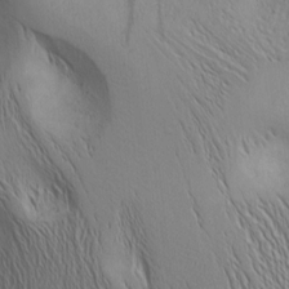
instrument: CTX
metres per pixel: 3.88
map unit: Nhu
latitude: -4.9163
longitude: -151.9339
